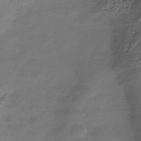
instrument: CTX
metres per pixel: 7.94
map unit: Nhe
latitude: -36.0094
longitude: -92.4979
